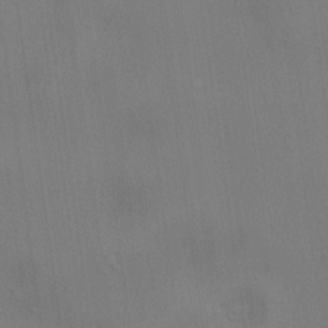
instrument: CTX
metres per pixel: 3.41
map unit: lHvf
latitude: 22.1578
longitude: 142.2361
